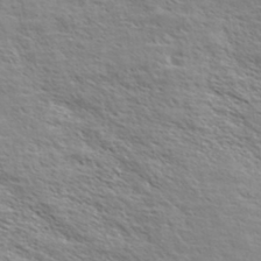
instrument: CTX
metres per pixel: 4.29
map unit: eHh
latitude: 36.6869
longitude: -138.9514
